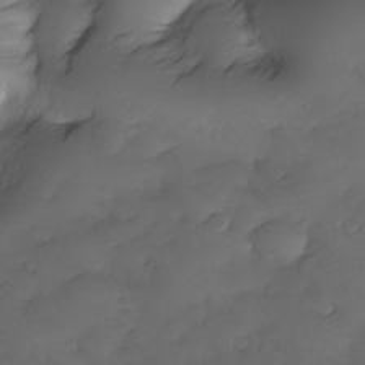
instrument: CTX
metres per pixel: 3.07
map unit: Nhe
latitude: -33.9178
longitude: -142.7246
